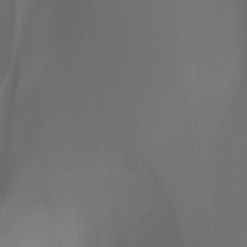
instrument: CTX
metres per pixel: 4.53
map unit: Hto
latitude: -6.8597
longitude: -48.6113
